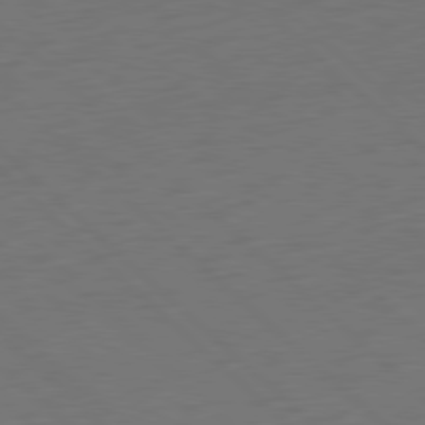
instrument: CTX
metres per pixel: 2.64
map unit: Ap
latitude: -80.1039
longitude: -55.1970
